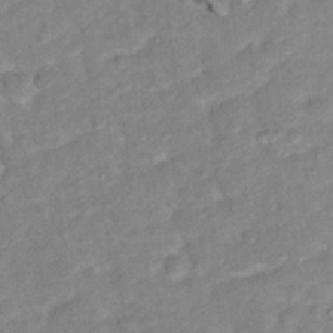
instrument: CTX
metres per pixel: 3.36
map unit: Hto
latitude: 16.9514
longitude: -35.7260
